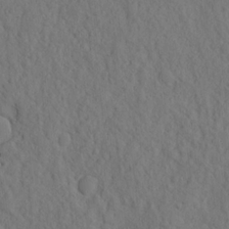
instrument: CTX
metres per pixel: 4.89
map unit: eHh
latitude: -2.2172
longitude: 18.2173
